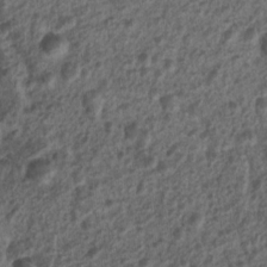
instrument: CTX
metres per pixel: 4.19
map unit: Nhu
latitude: 7.9717
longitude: -21.8961
